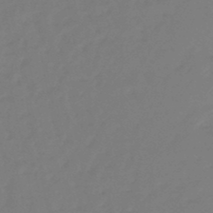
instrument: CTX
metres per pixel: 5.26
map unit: eHb
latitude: -46.5762
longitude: 81.5588
